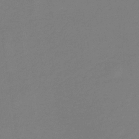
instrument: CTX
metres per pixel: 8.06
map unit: lHb
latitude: -34.2928
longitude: 67.2376
